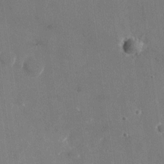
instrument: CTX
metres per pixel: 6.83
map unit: Nhu
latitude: -28.5196
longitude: -74.8380
